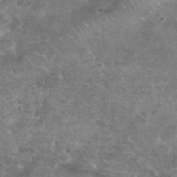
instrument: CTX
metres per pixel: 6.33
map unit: Nhu
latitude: 29.4804
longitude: -50.0444
